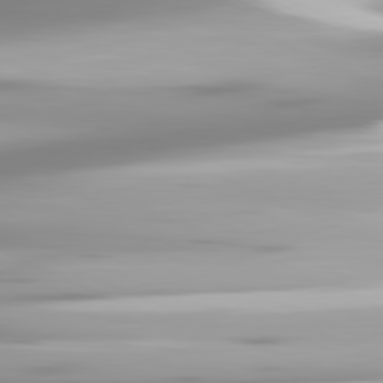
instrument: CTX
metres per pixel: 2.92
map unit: lApd
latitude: 81.6127
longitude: -139.9528
